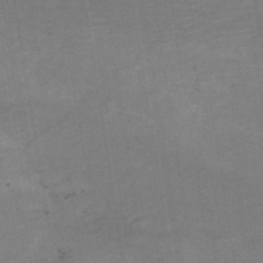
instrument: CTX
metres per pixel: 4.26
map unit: HNb
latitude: -54.5007
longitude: -48.9892
